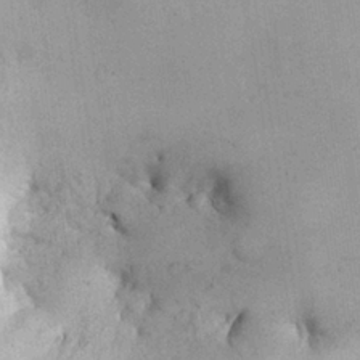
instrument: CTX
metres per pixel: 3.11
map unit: Nhu
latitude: 26.4979
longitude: -68.4790
